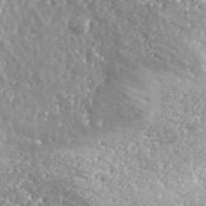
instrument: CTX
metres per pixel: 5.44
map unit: lHvf
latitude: 37.8961
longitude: -87.9717
